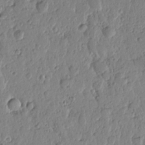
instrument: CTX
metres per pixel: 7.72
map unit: Htu
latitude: -0.8219
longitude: -178.3090
